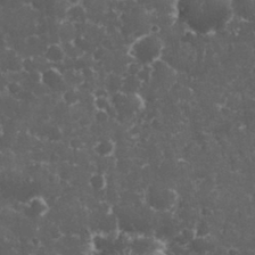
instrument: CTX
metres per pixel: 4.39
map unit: eHh
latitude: 33.1403
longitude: -62.1200
